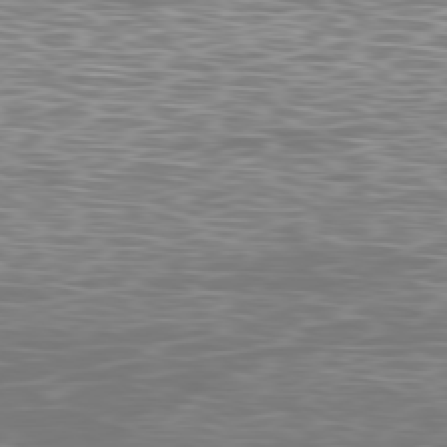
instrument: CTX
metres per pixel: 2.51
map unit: Ap
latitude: -79.9745
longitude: -71.8016
